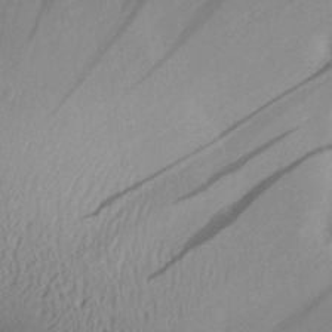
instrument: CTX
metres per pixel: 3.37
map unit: Aa
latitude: 27.4804
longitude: -135.2537
